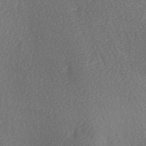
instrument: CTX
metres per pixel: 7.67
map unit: Ave
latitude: -5.5210
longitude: -120.8191
